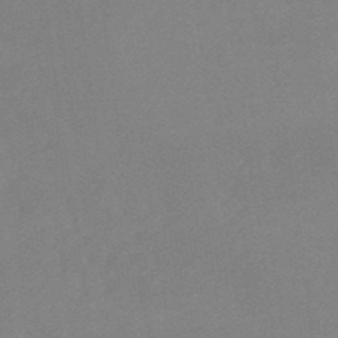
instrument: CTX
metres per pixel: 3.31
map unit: lHb
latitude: -49.7289
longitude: 81.5399
